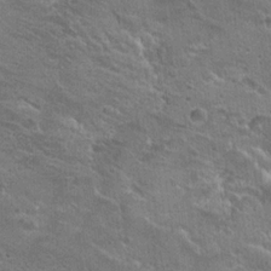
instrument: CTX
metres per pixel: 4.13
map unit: Hto
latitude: 21.6505
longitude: -43.4049
